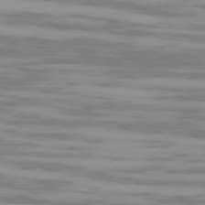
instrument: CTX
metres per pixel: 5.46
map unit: Ap
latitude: -79.3887
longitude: -102.6490
